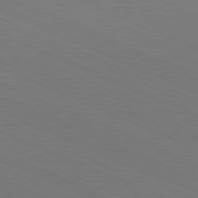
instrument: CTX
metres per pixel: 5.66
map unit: Hpe
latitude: -81.7856
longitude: 15.5588
